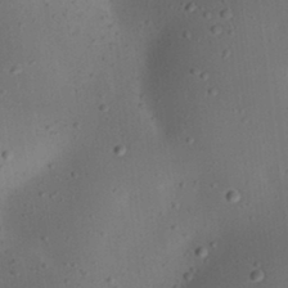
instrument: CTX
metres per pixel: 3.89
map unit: eHh
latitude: 23.2726
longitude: -70.7435
